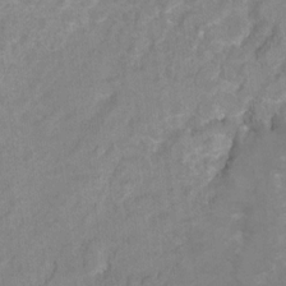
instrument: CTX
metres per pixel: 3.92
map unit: Hto
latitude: 7.2348
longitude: -36.1011
